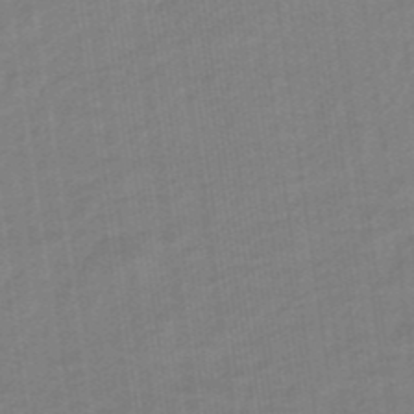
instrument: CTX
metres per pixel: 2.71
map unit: eHb
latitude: -46.2172
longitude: 87.3699
